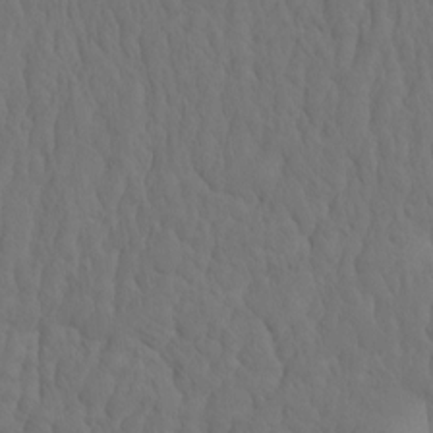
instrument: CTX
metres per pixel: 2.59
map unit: eHh
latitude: -2.3117
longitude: 15.0298
